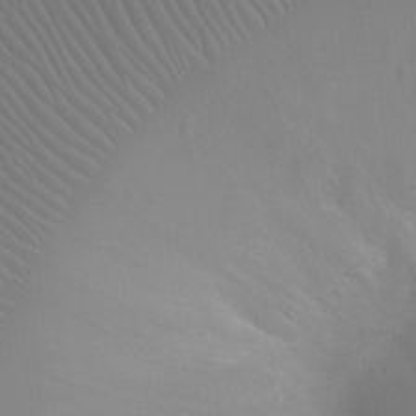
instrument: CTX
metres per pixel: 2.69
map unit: Ht
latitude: -1.7100
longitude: -17.4804
